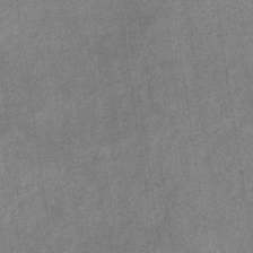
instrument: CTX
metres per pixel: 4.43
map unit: eHb
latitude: -35.6722
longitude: 73.5399
